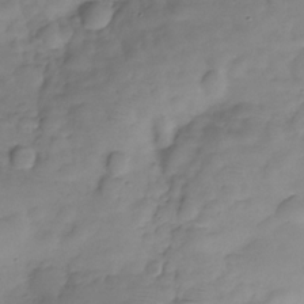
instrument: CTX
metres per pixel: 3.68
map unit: Hve
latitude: -29.1998
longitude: 94.5384
